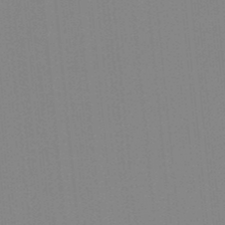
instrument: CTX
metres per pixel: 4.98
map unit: lHb
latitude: -49.0487
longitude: 81.3132
